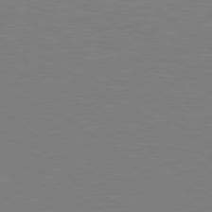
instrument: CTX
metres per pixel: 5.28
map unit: Hpe
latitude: 78.8947
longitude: -173.5182
